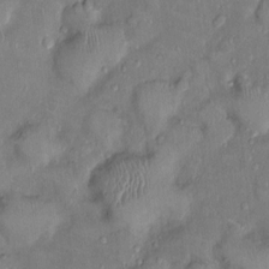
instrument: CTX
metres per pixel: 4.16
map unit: Nhu
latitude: 1.0269
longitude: -14.4790
